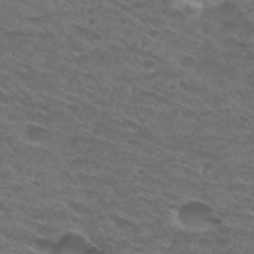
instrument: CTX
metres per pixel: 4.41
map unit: Hto
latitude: 30.2334
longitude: -47.8773
